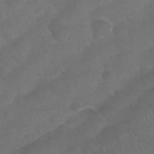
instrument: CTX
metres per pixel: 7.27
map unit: Nhu
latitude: 26.0822
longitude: -52.7246
